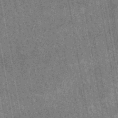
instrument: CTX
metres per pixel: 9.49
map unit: lHb
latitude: -48.0850
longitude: 73.5777
